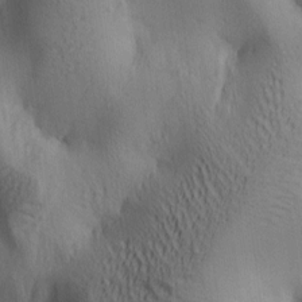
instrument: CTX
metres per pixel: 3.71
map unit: lAa
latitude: 6.0822
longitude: -114.3656
